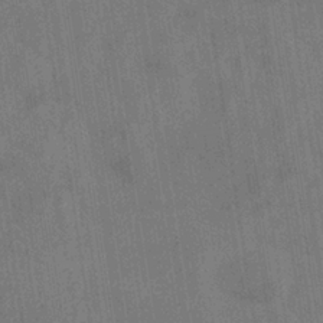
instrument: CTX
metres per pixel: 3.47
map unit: eHb
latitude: -34.8786
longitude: 73.7477
